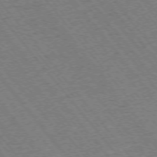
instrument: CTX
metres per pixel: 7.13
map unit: Ap
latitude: -75.3132
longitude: -87.0836
